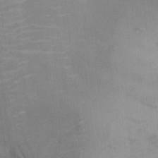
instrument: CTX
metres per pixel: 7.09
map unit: Ht
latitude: 13.4427
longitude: -41.2159
